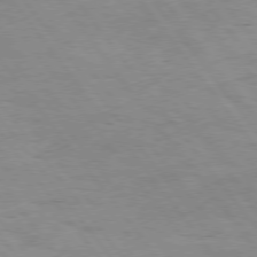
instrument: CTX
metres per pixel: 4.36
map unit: Hpe
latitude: 75.2537
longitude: -141.0269
